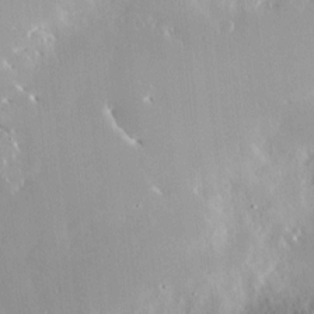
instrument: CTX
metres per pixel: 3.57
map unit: Nve
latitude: -8.3495
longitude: 173.3132
